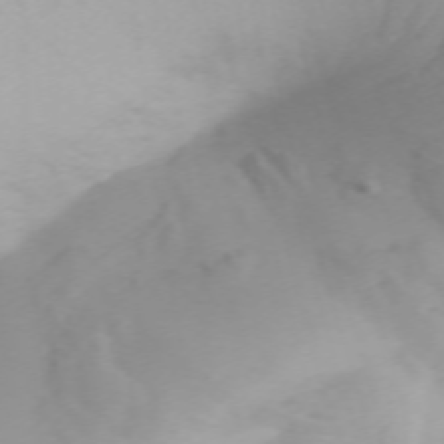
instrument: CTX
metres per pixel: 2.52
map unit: Htu
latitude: -5.3320
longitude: 137.8044
